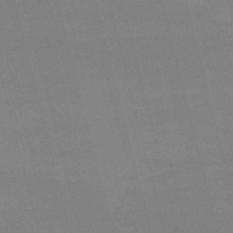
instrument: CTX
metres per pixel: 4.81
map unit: lHb
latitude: -47.8611
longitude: 61.4077
